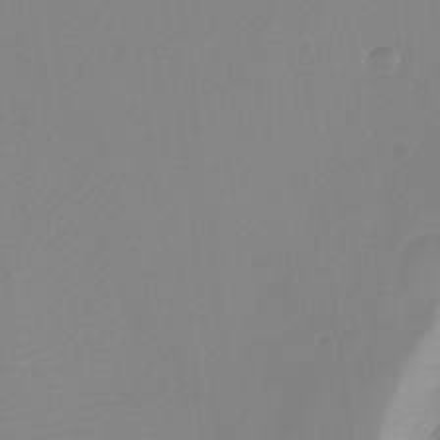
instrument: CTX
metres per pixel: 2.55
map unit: Ht
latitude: -15.1620
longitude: -53.5371
